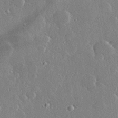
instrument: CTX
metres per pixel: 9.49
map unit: Hve
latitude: 28.7813
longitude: -92.4979
